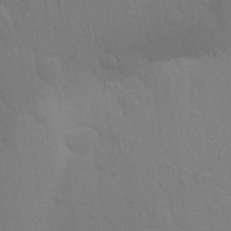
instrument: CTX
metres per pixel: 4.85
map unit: Aa
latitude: 26.1011
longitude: -145.6316
